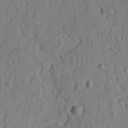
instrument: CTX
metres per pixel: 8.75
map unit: lAvf
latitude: -9.8422
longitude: -120.2712
